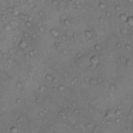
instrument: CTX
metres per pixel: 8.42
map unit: Hto
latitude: 11.6127
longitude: -58.2900
